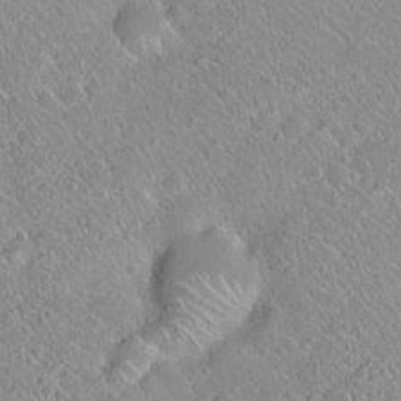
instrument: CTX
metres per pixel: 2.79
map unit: Hto
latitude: 20.4223
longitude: -53.2537
